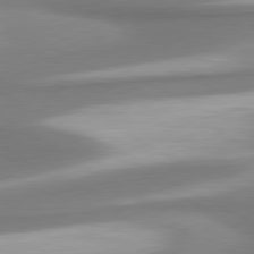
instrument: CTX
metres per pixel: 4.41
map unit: lApd
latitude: 80.4790
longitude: 177.6533
